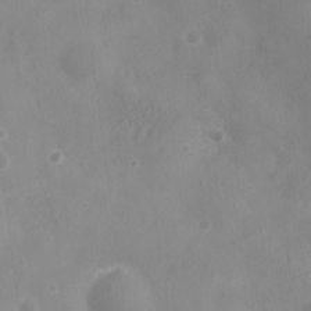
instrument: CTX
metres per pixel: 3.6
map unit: Nhu
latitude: 5.2537
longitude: -17.3104
